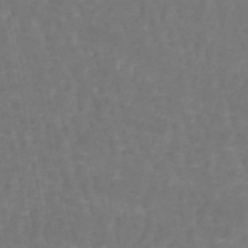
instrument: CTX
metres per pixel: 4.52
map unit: lHb
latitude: -47.5588
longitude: 75.1243
